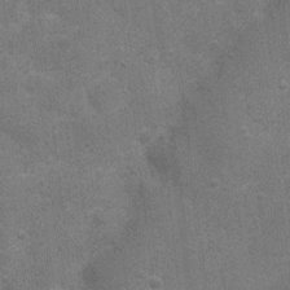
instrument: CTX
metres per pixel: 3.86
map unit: Nhu
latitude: 4.6490
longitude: -25.5560
